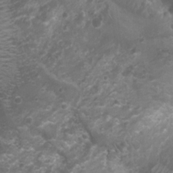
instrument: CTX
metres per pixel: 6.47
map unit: Nhu
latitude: 6.8380
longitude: -20.6868
